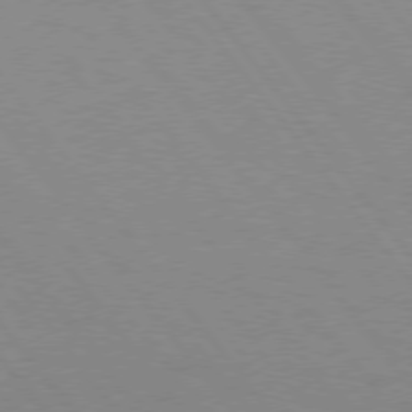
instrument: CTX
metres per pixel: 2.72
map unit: Hpe
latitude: 75.3293
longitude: -143.6694
